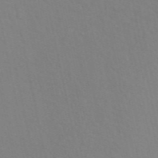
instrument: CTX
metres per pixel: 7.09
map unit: ANa
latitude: 48.2145
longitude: -76.0822
